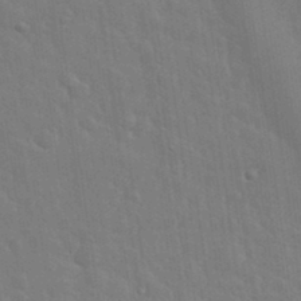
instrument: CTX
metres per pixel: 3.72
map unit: eHh
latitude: 34.9513
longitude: -61.2726
